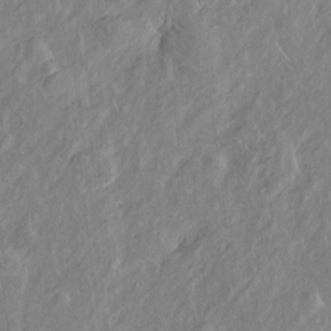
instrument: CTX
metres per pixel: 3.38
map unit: Htu
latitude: -6.0850
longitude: 152.4440
